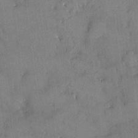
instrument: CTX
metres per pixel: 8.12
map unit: HNhu
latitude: 6.6679
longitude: 0.5007
